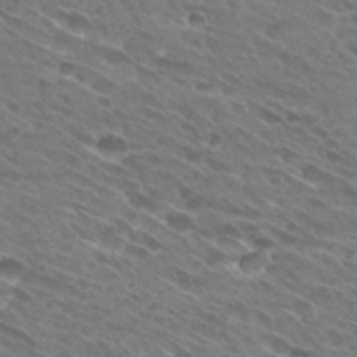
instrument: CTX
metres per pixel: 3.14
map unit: Hto
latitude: 29.5371
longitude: -44.3656
